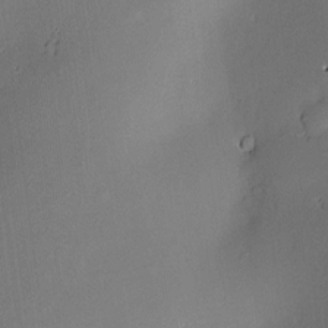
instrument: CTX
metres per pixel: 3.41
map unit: Hve
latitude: -9.7289
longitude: 174.4628
